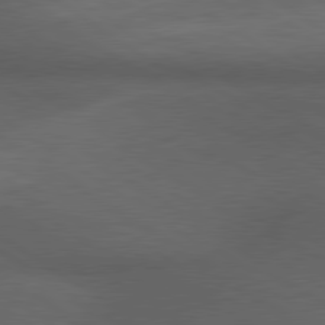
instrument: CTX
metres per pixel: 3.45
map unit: lApd
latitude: 79.8584
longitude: -177.8772
